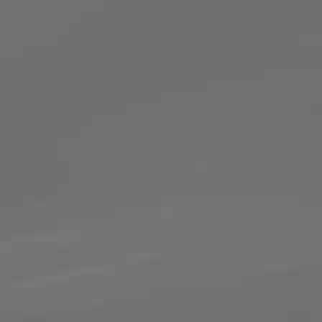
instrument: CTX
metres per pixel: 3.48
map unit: lApd
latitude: 83.5749
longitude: -129.3670
